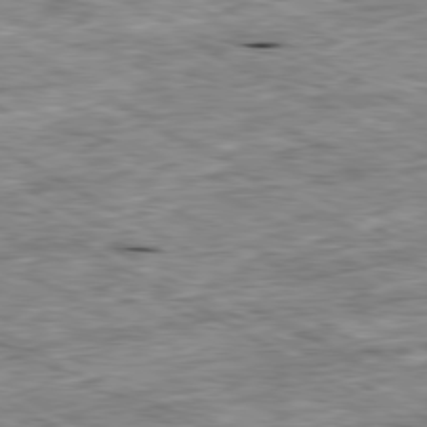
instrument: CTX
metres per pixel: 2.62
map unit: Ap
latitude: -80.6141
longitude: -90.1200
